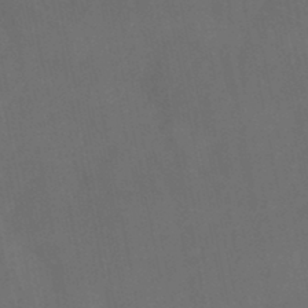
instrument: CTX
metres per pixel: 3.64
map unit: lHb
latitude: -45.9367
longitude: 61.0298
